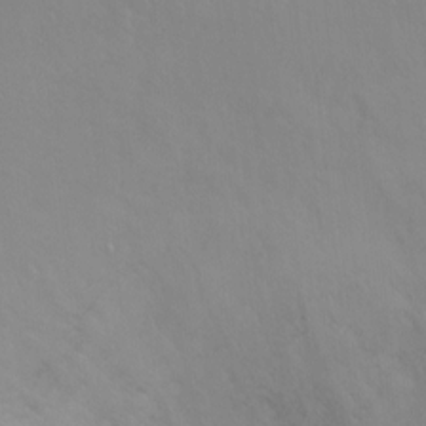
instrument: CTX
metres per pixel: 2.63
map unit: Ht
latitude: 2.4412
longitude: -34.3467
